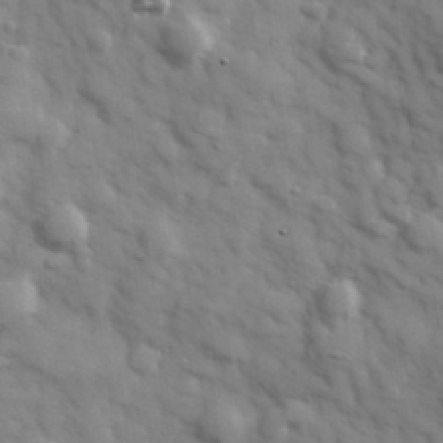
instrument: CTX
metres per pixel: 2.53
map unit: Hve
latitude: 32.3656
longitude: 150.6141
